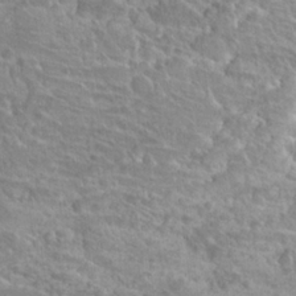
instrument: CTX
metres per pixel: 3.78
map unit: Hto
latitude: 22.2522
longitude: -39.0269
